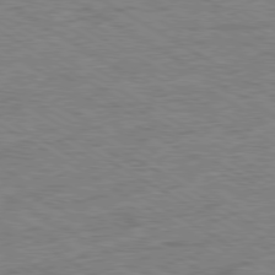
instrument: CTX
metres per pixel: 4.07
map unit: Ap
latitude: -80.4062
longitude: -77.8583
